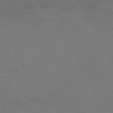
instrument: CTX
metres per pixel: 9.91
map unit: Hpe
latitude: -70.9164
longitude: 15.5588
